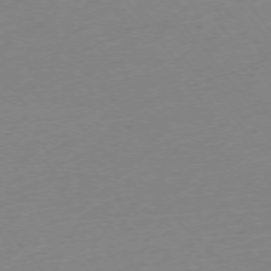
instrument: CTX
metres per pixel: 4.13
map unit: Ap
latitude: -74.8219
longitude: -71.6883
